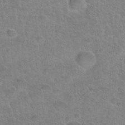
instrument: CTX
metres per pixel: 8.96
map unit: Nhu
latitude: 31.2915
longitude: -51.7638
